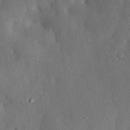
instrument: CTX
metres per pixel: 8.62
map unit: eHh
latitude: 30.6113
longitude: -79.8584
